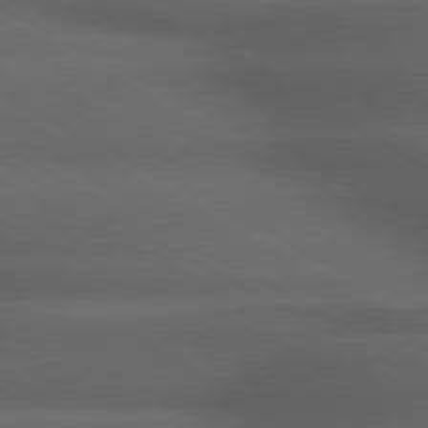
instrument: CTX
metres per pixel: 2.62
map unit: lApd
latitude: 79.3293
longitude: -119.3859
